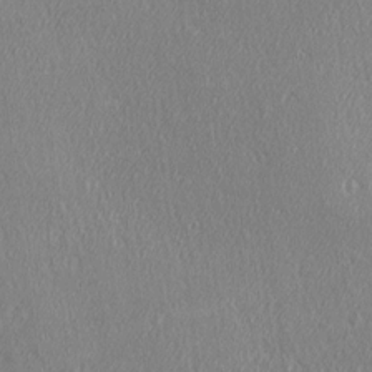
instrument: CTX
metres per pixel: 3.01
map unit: Ave
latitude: 22.1767
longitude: -136.3656
